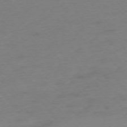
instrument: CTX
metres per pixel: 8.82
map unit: Ap
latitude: -75.3699
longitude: -72.4790
